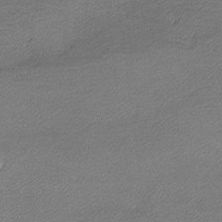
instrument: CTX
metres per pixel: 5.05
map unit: lHvf
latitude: -12.3306
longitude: -102.7624
